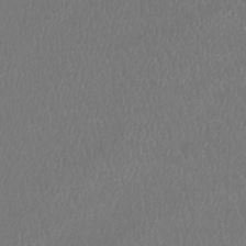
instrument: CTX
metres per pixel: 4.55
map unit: lHb
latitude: -38.9353
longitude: 73.7288
